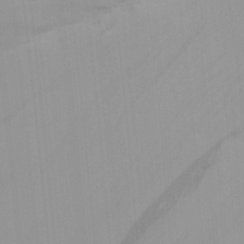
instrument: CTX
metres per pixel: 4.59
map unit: Aa
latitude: 29.0269
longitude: -132.1389
